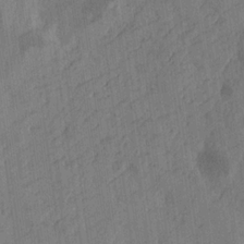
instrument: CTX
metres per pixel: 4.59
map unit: Htu
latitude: -4.6518
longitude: -177.4426
